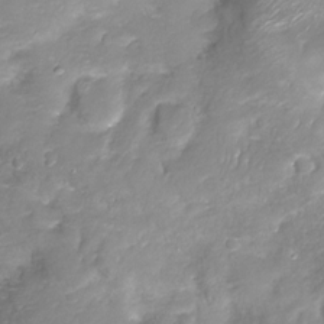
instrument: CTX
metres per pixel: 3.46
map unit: Ht
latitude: -17.0865
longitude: -45.1214
